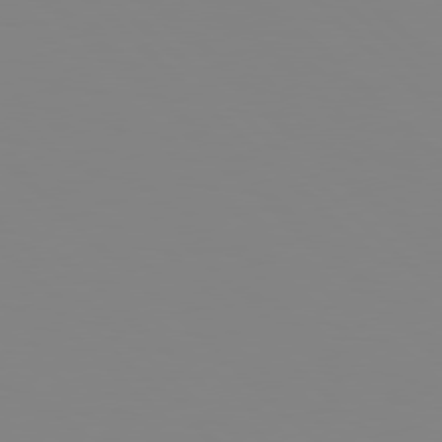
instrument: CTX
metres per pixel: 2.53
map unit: Hpe
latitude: 78.2901
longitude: 179.2943
